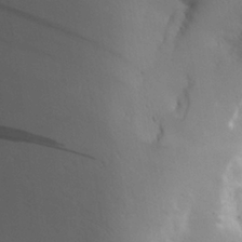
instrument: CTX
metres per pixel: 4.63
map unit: Aa
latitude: 24.9324
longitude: -145.0458
